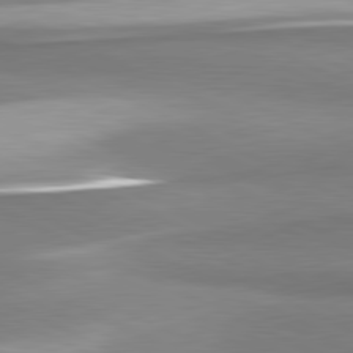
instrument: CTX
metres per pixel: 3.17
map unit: lApd
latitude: 81.3482
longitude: 167.0108
